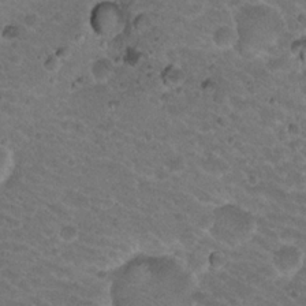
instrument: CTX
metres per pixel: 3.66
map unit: Hto
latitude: 19.6127
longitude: -32.8191
